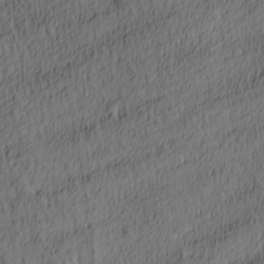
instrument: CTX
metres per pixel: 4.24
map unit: lAa
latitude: 4.4601
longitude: -114.9324
